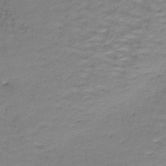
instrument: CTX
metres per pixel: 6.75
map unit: lHb
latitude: -43.1998
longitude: 58.8030
